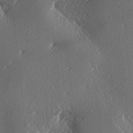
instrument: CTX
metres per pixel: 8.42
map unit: lAa
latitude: -6.5196
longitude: -123.6883
